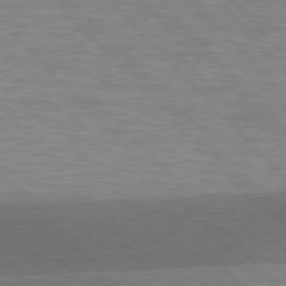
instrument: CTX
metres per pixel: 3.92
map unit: lApd
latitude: 76.4223
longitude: -63.0459
